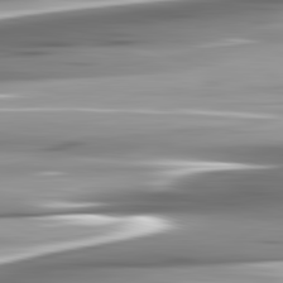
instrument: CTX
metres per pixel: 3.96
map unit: lApd
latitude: 82.6490
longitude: -140.1388
